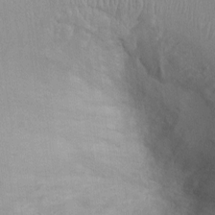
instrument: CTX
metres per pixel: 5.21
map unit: Ht
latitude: -2.8974
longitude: -15.8584
